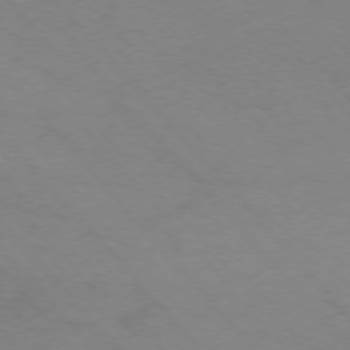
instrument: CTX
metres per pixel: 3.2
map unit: Ap
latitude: -76.0850
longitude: -70.0255
